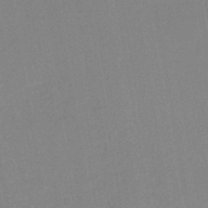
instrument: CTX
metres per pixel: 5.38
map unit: lHb
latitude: -45.6533
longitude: 73.1620
